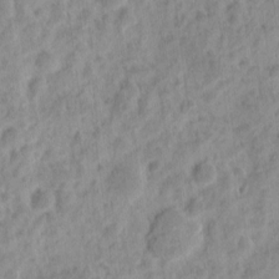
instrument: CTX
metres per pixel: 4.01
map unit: eHh
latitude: 8.8758
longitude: -74.5924
